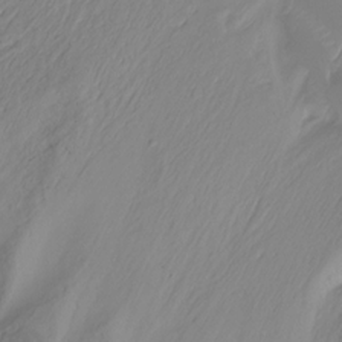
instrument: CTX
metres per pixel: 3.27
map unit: Ht
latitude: -15.8423
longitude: -43.7261
